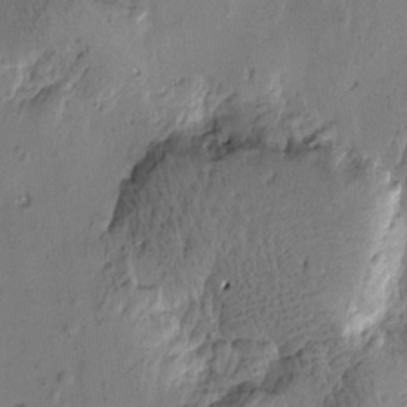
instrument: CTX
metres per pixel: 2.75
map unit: Htu
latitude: -3.5021
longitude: -177.1403
